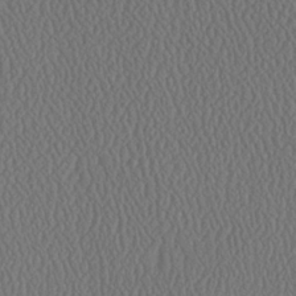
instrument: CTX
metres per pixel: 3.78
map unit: Ave
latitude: 23.8583
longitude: -135.3103
